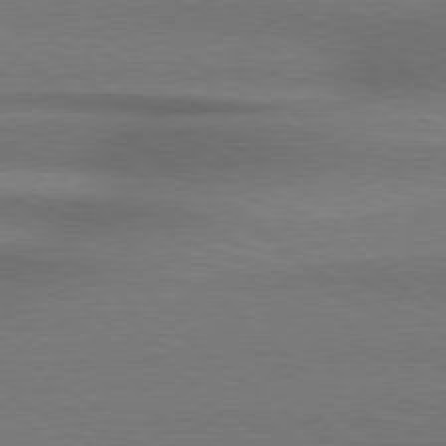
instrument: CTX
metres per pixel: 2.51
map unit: Hpe
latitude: 78.7247
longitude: -133.9150
